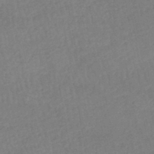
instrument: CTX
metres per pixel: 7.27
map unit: lHb
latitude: -46.8786
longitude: 62.1605
